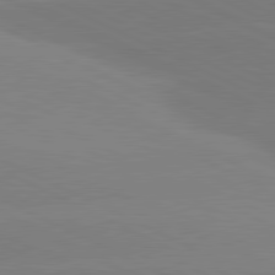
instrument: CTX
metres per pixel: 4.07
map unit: lApd
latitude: 81.1403
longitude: -154.6301
